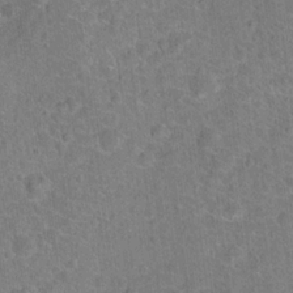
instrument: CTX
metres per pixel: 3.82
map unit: Hto
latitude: 17.8772
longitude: -43.3104
